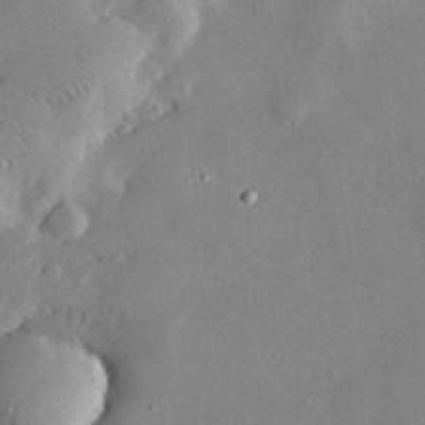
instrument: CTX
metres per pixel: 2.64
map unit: lHvf
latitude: 32.0255
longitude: -89.7828
